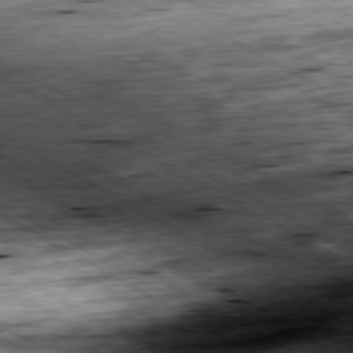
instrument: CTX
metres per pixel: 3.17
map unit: Ap
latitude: -80.2551
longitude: -88.3279
